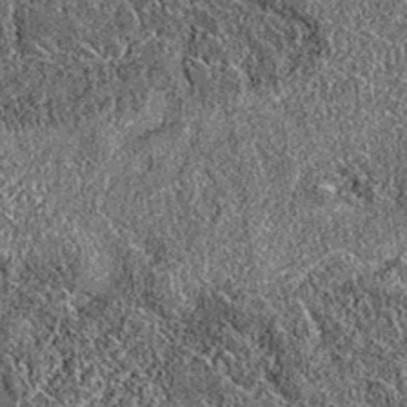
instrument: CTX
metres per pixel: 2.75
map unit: eAb
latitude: 36.0444
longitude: 111.0109
